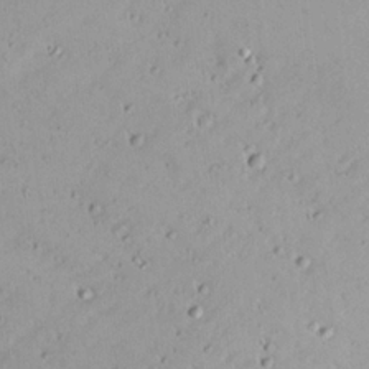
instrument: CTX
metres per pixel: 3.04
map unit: Nhu
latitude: 21.4238
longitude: -70.7057
